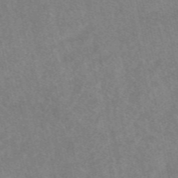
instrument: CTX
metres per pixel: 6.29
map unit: eAb
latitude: 48.9514
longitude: 121.0108
